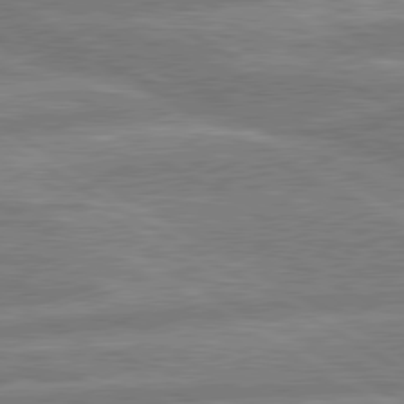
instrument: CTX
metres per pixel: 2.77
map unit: lApd
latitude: 80.2522
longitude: -167.7449
